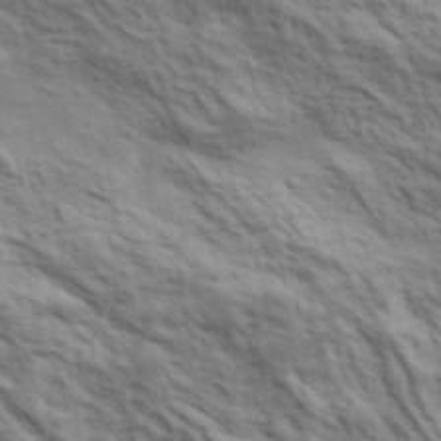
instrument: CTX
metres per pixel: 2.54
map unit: lHvf
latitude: 38.6679
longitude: -89.3671
